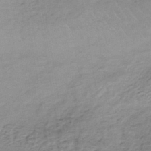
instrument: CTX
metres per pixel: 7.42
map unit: lHb
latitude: -39.6533
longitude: 69.7288
